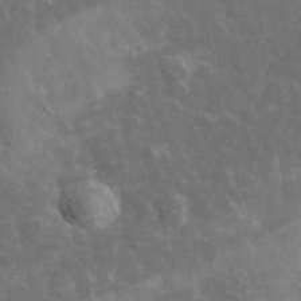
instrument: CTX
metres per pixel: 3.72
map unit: lHvf
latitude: 37.2726
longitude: -89.6694
